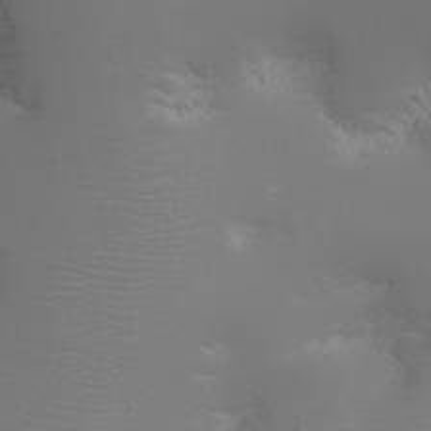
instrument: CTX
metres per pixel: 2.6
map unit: eHh
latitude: -6.7274
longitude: -79.0081
